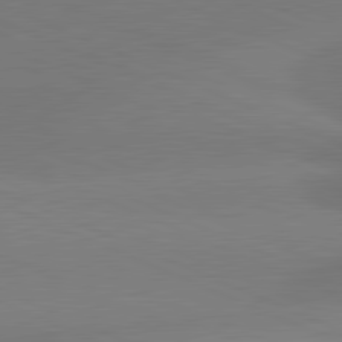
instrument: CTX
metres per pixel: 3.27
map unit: lApd
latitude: 81.6505
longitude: -155.8583
